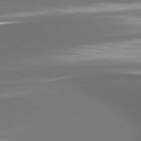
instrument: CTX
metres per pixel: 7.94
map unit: lApd
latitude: 81.2348
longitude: 175.5777
